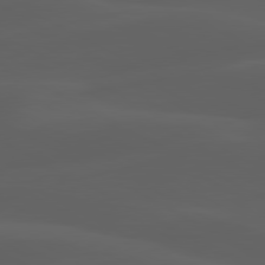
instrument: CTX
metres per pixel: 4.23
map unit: lApd
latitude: 80.2711
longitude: -89.8017
